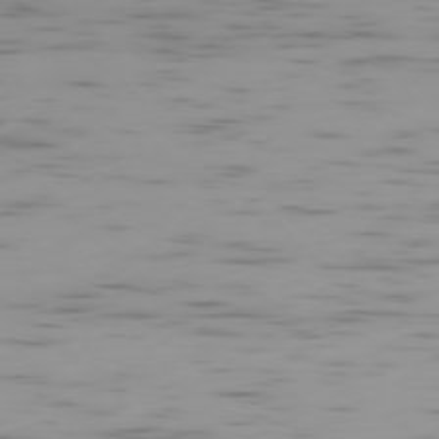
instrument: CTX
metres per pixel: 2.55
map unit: Ap
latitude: -77.8233
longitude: -65.4048
